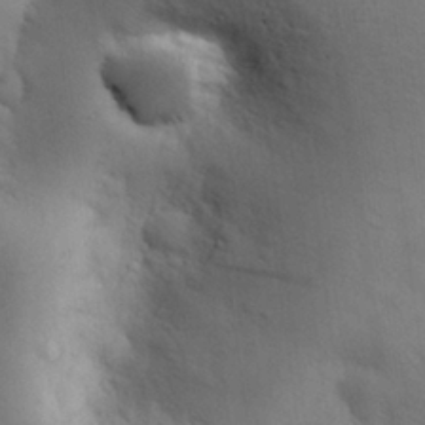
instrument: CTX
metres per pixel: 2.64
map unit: Nhu
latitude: 28.1578
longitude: -71.4048
